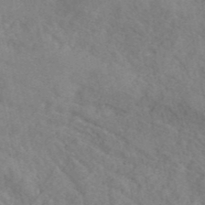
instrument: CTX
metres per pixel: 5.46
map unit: ANa
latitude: 43.1214
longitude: 55.0487
